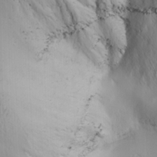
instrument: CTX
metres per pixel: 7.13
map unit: Ave
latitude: 21.1214
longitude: -137.8961
